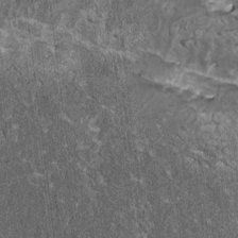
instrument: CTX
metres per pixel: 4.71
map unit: HNhu
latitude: 1.2725
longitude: 5.1809
